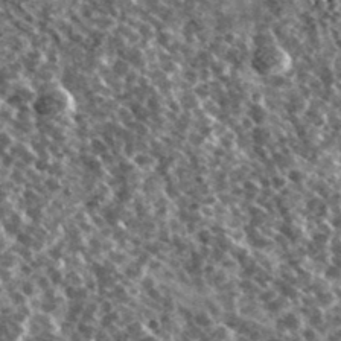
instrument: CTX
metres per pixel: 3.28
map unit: Ave
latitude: 40.0633
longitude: -106.0822
